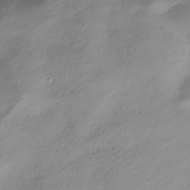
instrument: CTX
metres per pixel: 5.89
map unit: HNhu
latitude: -42.1605
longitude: 106.0850
